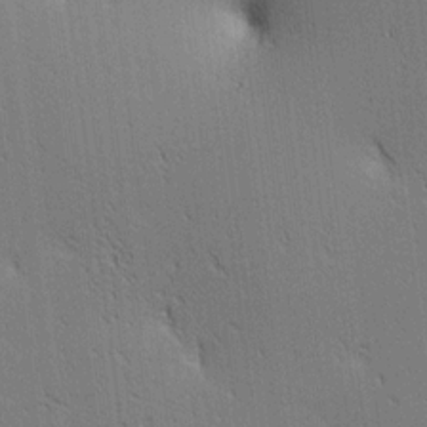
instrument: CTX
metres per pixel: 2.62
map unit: lAa
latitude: 12.6113
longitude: -107.7261
